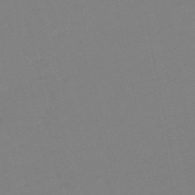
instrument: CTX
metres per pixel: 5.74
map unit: lHb
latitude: -49.7100
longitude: 81.0298
